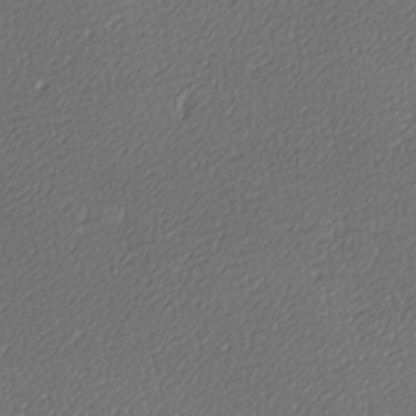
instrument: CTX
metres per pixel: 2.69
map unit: lAa
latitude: -10.5952
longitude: -126.8569
